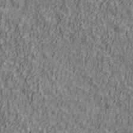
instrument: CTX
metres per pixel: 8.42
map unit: Ave
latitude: 41.3292
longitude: -112.5546
